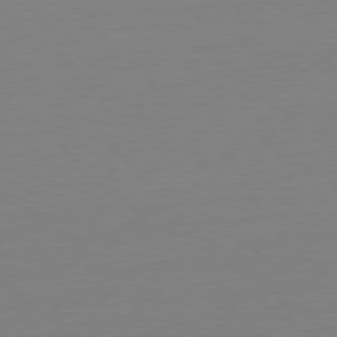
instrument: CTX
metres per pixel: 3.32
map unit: Ap
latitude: -78.8408
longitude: -98.5545
